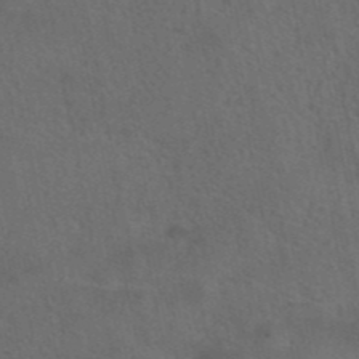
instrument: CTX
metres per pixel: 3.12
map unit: eAb
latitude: 43.4049
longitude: 104.5384
